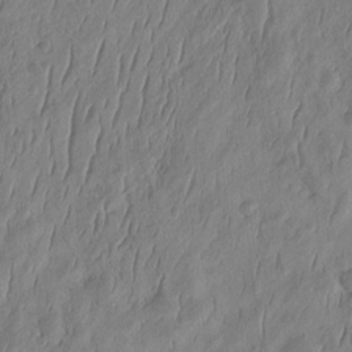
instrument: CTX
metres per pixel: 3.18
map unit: eHh
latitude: -2.5006
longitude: 14.6141
